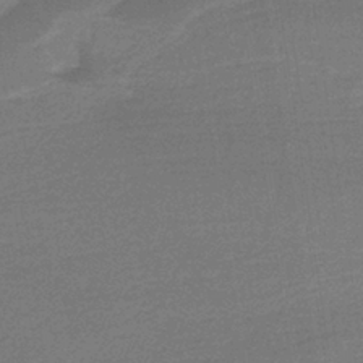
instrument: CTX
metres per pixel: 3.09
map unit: HNb
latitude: -36.9730
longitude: 56.8030
